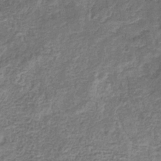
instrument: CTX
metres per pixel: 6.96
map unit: eHb
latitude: -32.9164
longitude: 74.5385
